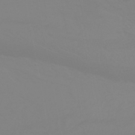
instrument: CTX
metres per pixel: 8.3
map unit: HNhu
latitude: -44.9920
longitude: 90.5007
